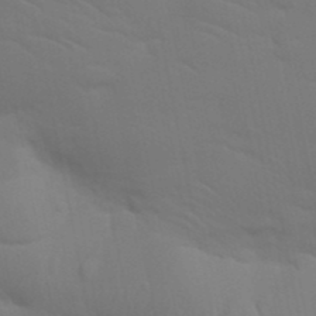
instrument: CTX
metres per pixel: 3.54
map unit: Nhu
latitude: 23.7827
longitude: -73.3104
